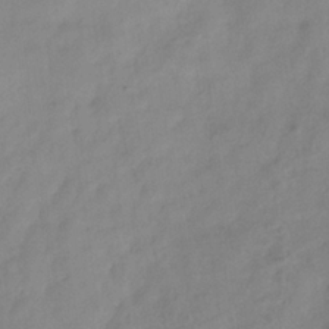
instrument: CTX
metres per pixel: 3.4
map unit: Hve
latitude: -33.1431
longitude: 90.1039
